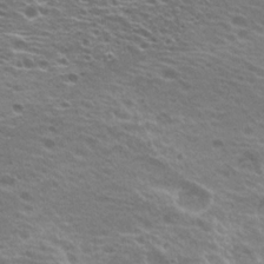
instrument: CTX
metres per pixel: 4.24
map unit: Hto
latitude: 21.6316
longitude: -31.3104
